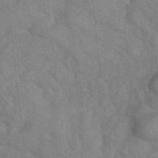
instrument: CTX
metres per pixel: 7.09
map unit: eHh
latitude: 39.6127
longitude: -55.7827
